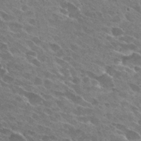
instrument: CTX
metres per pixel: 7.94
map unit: Hto
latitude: 27.8961
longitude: -42.2901
